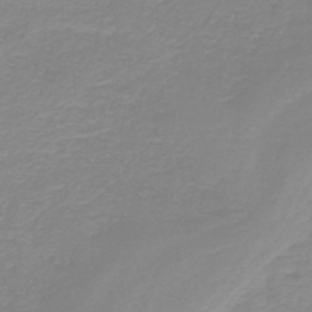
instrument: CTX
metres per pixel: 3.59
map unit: HNb
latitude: -44.7085
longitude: 53.3698
